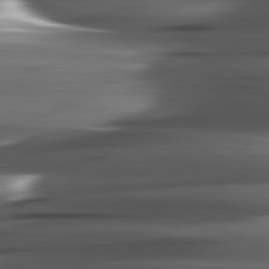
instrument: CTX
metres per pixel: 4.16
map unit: lApd
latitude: 82.0444
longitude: -144.3278
